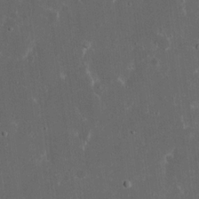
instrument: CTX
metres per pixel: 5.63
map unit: eHh
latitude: 17.0081
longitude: -73.4238
